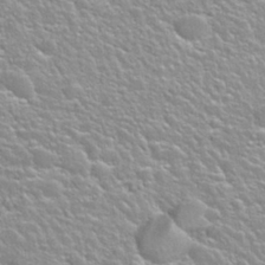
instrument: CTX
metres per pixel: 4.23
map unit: Nhu
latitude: 28.1200
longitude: -53.2915
